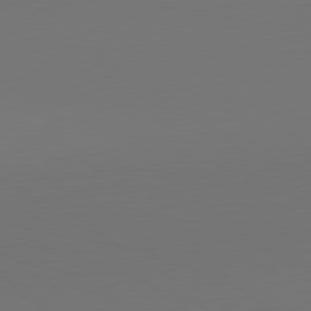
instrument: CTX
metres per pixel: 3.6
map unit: lApd
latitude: 79.8395
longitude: 159.2753
